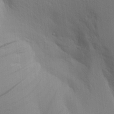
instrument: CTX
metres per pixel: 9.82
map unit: Aa
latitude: 19.6882
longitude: -144.0255
